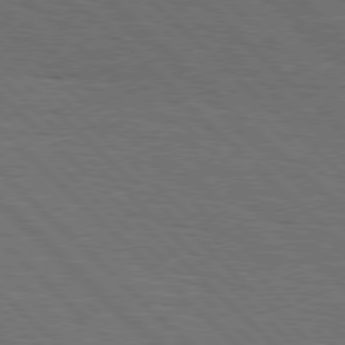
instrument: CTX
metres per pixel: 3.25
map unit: Hpe
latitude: 77.6882
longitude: -127.1970
